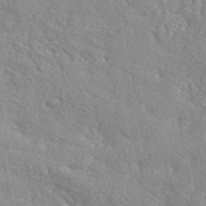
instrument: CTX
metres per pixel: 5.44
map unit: ANa
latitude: 40.9135
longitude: -87.1970
